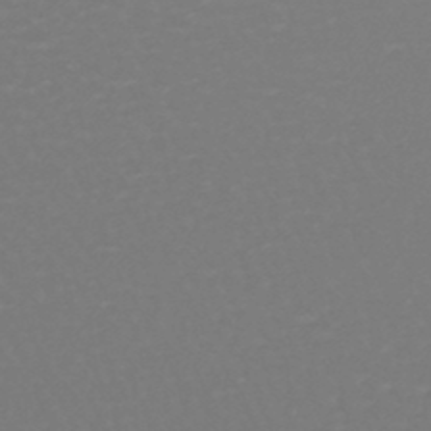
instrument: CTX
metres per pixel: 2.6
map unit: lHb
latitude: -46.7463
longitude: 65.3321
